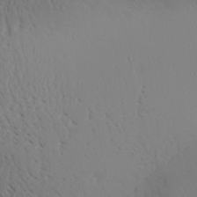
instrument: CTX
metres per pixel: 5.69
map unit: Aa
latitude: 30.9325
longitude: -140.1199
